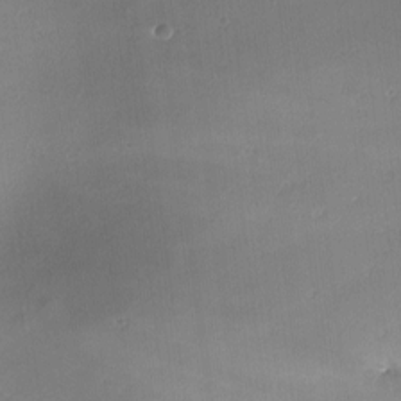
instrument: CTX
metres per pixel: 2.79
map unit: lAa
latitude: -10.4251
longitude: -124.4412
